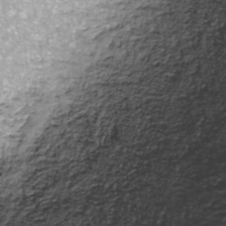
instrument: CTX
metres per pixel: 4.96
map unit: ANa
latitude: -40.7841
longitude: 102.8975
